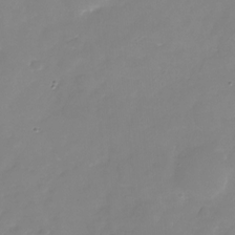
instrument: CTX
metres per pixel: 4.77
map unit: Nhu
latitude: -24.1795
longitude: -69.5560
